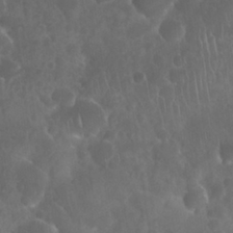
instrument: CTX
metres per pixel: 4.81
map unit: Nhu
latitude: 27.9339
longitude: -62.2523
